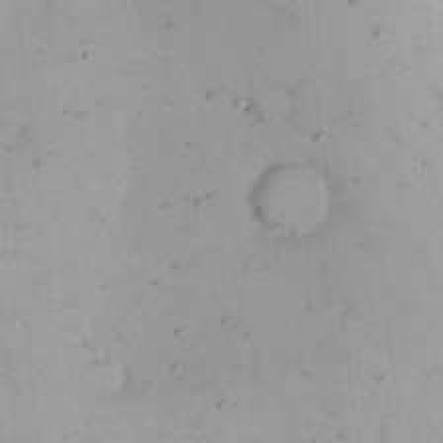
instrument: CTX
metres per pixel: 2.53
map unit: Nhu
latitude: 21.8961
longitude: -70.3467
